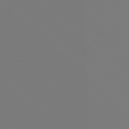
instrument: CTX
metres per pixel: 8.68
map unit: Hpe
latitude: 78.2901
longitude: -162.4790
